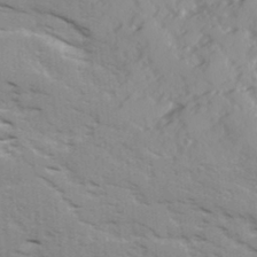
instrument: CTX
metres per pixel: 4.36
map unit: Ave
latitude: 16.3656
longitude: -129.5560
